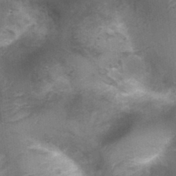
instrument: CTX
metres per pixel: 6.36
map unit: Nhu
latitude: 1.4048
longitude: -17.9717
